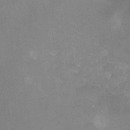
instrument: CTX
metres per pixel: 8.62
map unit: Hto
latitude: -12.3117
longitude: -40.6112
